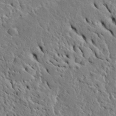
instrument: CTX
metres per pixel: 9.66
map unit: Htu
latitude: -4.9919
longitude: 153.2942
